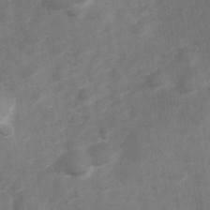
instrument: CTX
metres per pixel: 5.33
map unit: Hve
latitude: 32.7813
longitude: 151.6911
